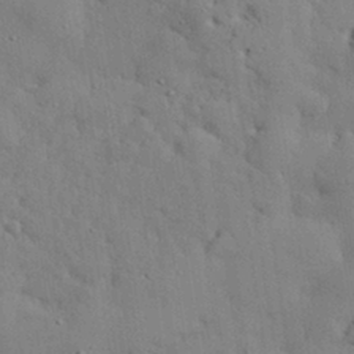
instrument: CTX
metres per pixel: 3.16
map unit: eHh
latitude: 30.3657
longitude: -83.0458
